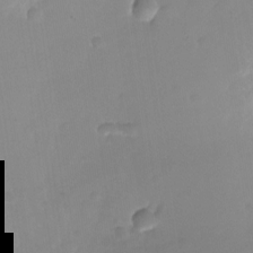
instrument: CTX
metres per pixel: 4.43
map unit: Nhu
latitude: -26.7652
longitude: -71.7827
